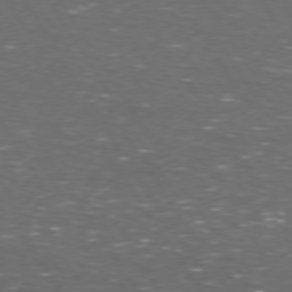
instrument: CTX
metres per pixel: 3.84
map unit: Hpe
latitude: 73.0459
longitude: -124.8380
